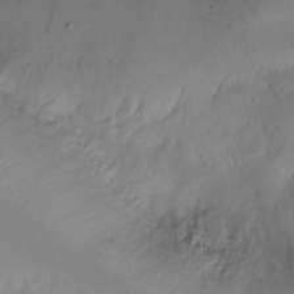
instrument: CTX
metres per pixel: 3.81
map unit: Ht
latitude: -11.7856
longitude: -46.7247
